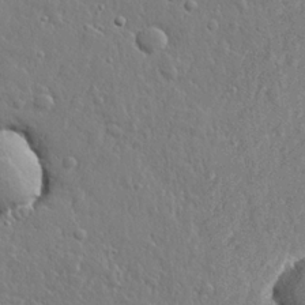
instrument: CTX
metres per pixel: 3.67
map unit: lHvf
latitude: 22.6301
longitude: 144.1228
